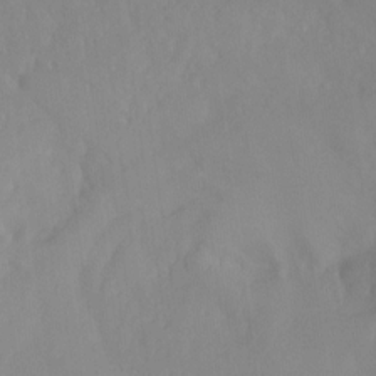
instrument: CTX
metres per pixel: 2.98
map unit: Hto
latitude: -8.3873
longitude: -47.7828
